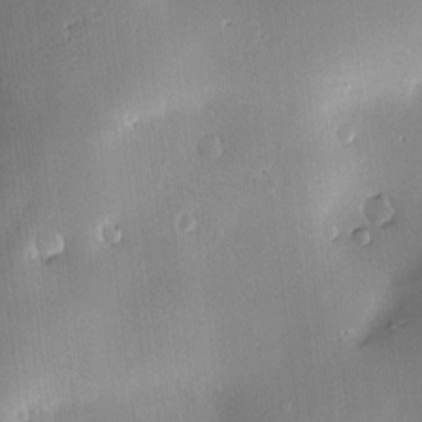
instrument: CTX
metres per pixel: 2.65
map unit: Hve
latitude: -10.0094
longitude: 174.1983
